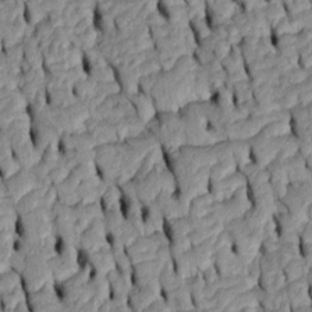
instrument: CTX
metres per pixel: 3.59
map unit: Htu
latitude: -6.3495
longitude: 155.1809
